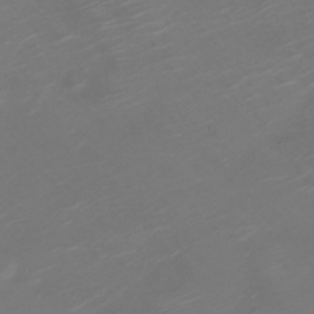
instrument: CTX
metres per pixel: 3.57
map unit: Nve
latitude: -20.8219
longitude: 105.8800
